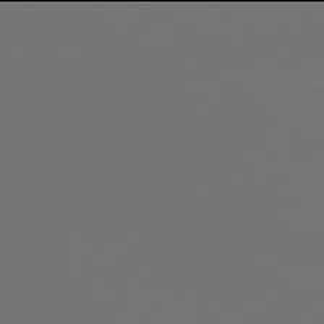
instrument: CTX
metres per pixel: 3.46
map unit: Hpe
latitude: 77.9906
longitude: -142.6869
